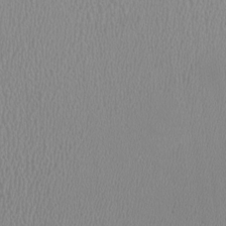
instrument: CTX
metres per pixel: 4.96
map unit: HNhu
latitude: -0.3496
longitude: -0.8569
